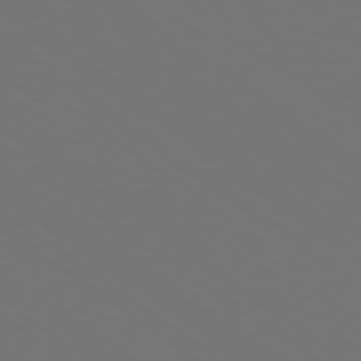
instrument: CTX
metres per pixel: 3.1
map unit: lApd
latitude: 78.8758
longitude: -175.9150
